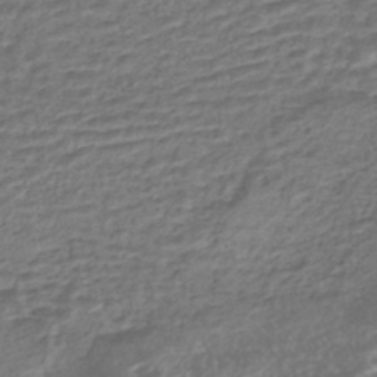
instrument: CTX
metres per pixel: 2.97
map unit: HNhu
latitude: -43.8800
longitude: 103.6155
